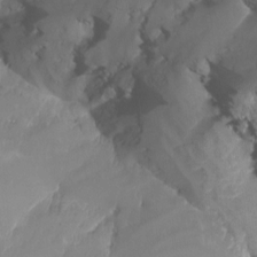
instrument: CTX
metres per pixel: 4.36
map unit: Nhu
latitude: -15.8234
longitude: -52.9325
